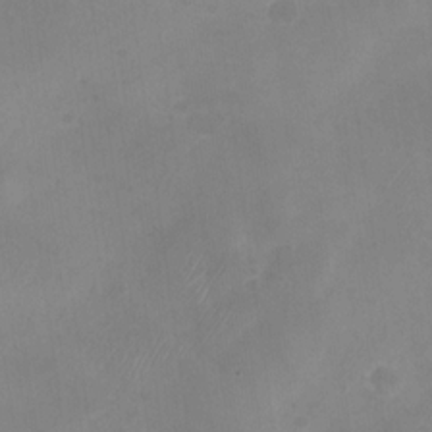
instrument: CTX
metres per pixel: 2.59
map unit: Nhu
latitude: -28.4251
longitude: -63.4238
